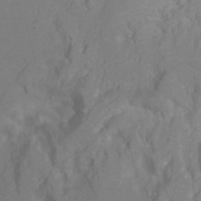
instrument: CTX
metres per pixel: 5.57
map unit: Ht
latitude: 0.6868
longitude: -33.9150
